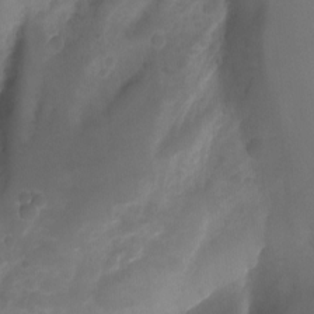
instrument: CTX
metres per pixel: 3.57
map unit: Aa
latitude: -13.4077
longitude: -68.0444
